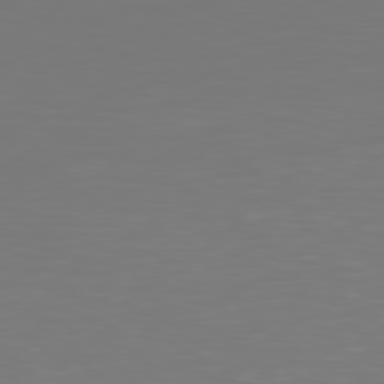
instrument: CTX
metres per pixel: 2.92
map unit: Hpe
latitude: 78.1389
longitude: -166.9702
